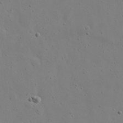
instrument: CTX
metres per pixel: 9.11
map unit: eHh
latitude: 18.2711
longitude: -71.5371
